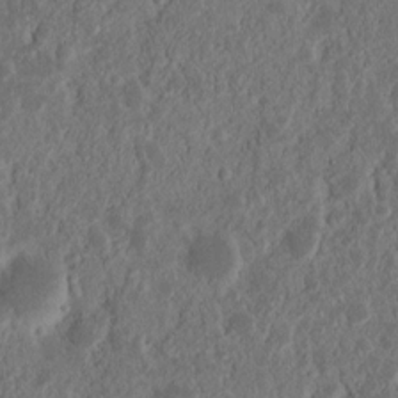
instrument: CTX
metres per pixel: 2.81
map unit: Nhu
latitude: 14.5357
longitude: -73.5938
